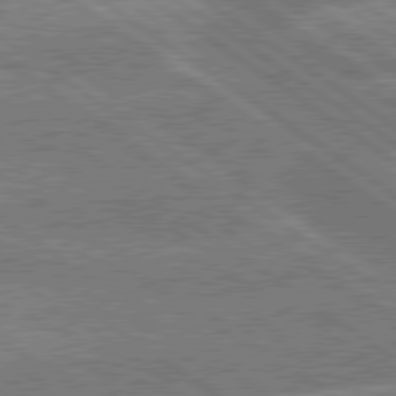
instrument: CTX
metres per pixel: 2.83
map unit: lApd
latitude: 79.7261
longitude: -160.9513
